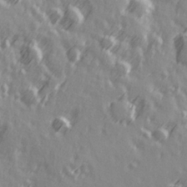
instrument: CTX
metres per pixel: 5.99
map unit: Hve
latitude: 26.3845
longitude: 146.7274
